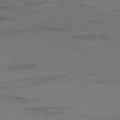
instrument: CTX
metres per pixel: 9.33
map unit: Hpe
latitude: -78.5007
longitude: 16.1795
